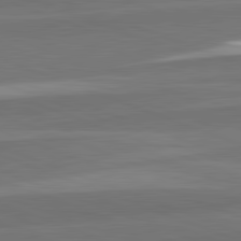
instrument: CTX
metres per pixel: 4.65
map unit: lApd
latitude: 82.4223
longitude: 137.1053
